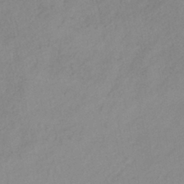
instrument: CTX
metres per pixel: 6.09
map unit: eHb
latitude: -39.2943
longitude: 82.3117
